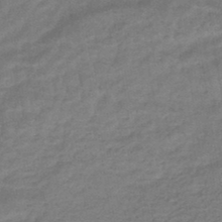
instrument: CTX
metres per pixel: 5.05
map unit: HNhu
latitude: -46.3495
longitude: 90.9920
